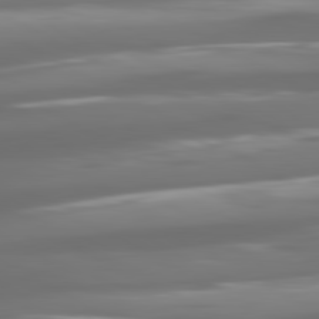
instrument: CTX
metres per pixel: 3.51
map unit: lApd
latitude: 80.8569
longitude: -137.8395
